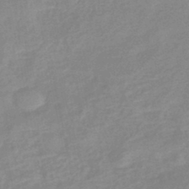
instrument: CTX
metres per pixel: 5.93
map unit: eHb
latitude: -45.0298
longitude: 85.2187
